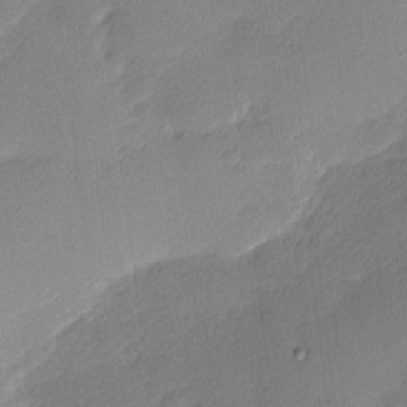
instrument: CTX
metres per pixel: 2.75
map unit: Nhu
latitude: 2.5734
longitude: -75.4049
